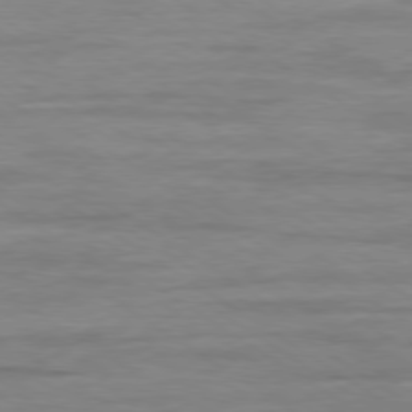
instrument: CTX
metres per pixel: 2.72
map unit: Ap
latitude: -80.0283
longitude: -104.4790
